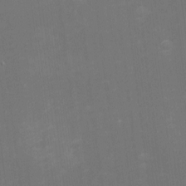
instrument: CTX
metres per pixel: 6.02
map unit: eHh
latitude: -1.5399
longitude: -79.9528
